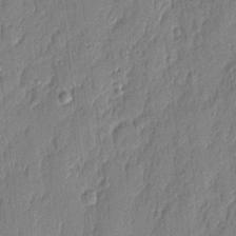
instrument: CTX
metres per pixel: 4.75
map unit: eHh
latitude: 4.5735
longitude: -76.5168
